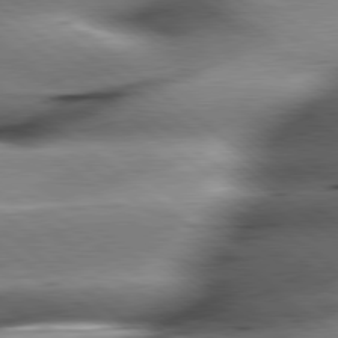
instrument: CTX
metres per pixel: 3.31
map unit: lApd
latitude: 79.3671
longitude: -140.5923
